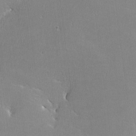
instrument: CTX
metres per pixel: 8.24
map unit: lHvf
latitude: -12.8786
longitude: -100.9703
